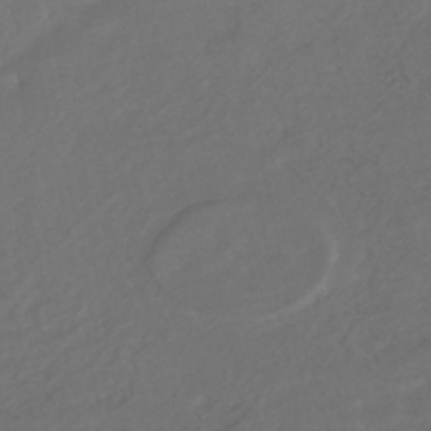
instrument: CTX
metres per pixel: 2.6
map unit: HNhu
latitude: -45.5588
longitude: 103.5210
